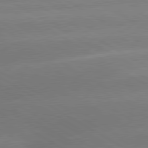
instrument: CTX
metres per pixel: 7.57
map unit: lApd
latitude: 80.1956
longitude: -149.6694
